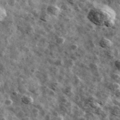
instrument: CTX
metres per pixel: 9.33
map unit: Ave
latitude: 42.0633
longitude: -107.6316
